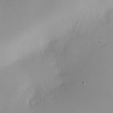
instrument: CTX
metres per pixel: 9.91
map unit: HNhu
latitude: 6.0255
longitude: 8.1228
